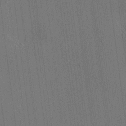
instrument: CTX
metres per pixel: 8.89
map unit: HNhu
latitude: 8.5357
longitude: 15.6533
